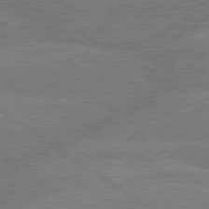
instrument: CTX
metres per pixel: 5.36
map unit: lApd
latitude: 79.6694
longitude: -161.0836
